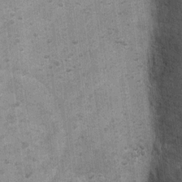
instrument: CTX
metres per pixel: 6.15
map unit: Ht
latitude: 4.1389
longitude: -22.8569
